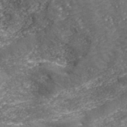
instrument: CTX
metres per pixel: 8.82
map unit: eHh
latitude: 42.7624
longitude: -89.7639
